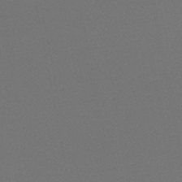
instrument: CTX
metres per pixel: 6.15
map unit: lHb
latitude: -47.9178
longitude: 68.9730
